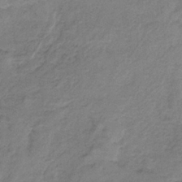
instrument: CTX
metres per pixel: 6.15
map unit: HNb
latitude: -33.5588
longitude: 58.3306
